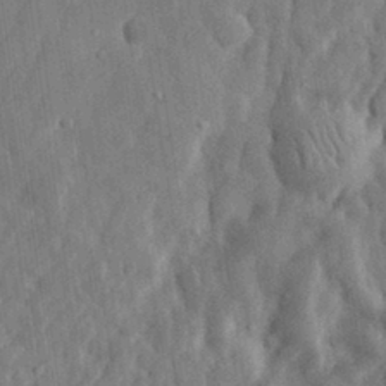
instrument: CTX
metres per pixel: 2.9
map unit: eHh
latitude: 32.4034
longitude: -78.0822
